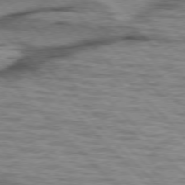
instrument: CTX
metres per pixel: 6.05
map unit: lApd
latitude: 76.8191
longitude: -77.8772
